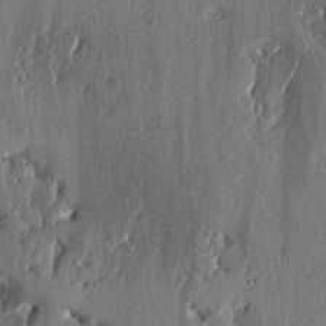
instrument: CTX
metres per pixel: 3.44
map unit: lHvf
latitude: 18.9702
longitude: -116.3278
